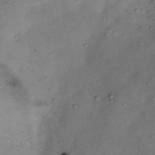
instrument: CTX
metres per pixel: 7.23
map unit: Ht
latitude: 12.9514
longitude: -40.3278
